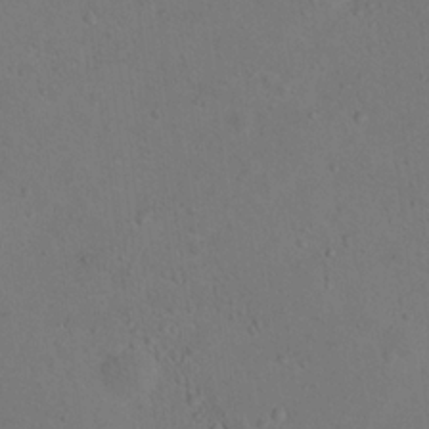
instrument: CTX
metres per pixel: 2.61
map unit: Nhu
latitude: 14.1767
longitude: -36.5168
